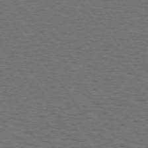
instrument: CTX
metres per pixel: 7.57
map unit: Hpe
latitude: 74.1011
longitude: -131.3104
